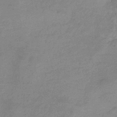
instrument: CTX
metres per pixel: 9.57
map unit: eHb
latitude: -33.0109
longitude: 75.0298
